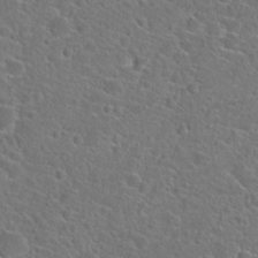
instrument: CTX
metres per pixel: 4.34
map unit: Hto
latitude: 23.2348
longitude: -45.1214
